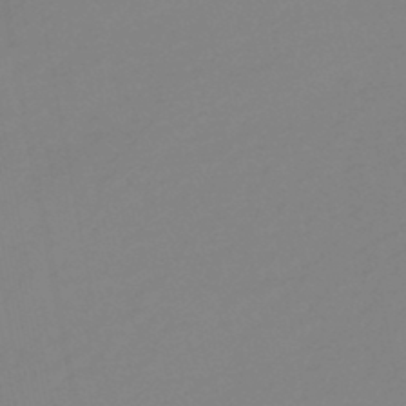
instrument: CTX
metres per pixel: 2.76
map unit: eHb
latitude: -44.7841
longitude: 88.2172
